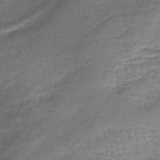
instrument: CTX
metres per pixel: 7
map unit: lHb
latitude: -40.3684
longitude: 75.1809
